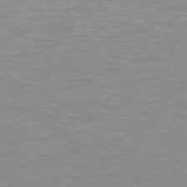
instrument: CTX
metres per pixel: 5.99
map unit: Hpe
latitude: 77.6694
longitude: -161.7260
